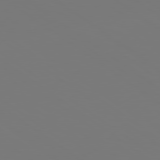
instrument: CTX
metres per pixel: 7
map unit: lApd
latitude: 79.0837
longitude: -175.9717
